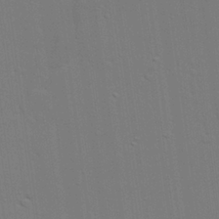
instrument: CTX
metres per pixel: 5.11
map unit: lAvf
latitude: 27.5182
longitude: -108.7057
